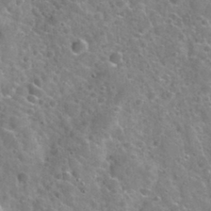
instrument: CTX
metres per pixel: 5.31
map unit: Nhu
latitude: 31.9906
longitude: -51.2537
